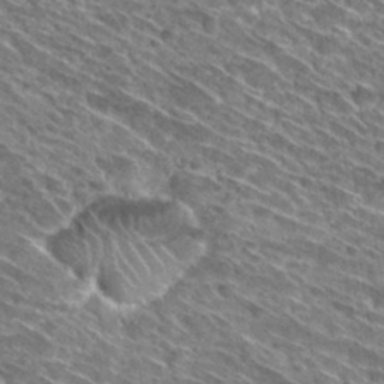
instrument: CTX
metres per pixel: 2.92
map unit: Hto
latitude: 29.8394
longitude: -45.1214
